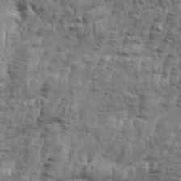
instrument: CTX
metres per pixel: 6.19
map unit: eHh
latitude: 36.4412
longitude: -136.4034
